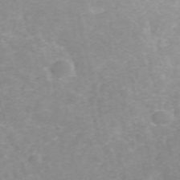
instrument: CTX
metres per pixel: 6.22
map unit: ANa
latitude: 40.9513
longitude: 34.0850
